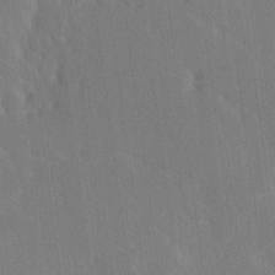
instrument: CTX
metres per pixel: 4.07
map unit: Ave
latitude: 19.6316
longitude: -137.5749
